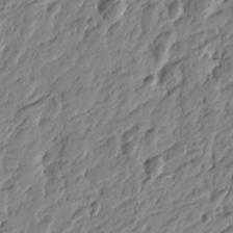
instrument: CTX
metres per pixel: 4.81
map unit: Htu
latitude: -4.3495
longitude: -178.9514
